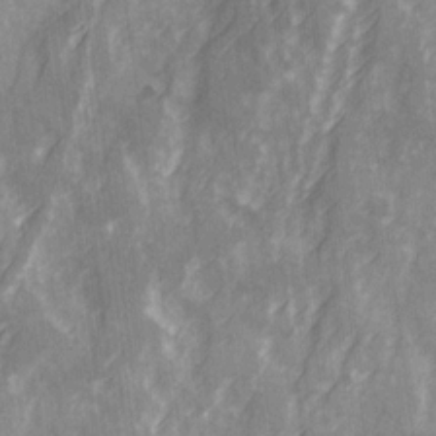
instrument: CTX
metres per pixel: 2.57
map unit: Ave
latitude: 20.4034
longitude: -131.8017
